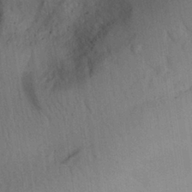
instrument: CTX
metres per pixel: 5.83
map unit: Aa
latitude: 29.1781
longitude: -145.8583
